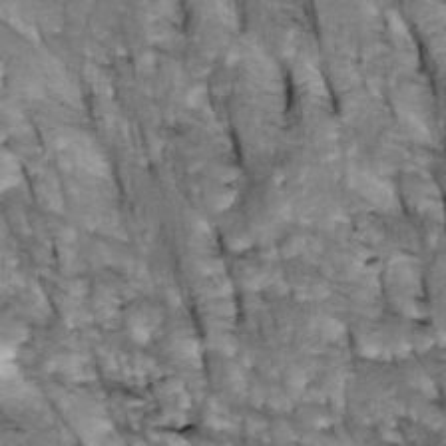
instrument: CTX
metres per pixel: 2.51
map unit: Htu
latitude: -3.0108
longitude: 150.3495
